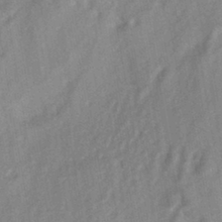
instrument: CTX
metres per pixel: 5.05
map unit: HNhu
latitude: -42.2550
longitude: 91.5777
